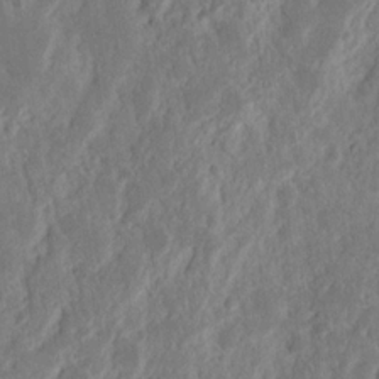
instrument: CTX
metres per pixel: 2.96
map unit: Nhu
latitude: 15.4238
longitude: -73.8773
